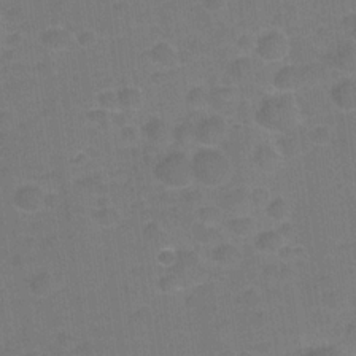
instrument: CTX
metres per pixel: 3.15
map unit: Hve
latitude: -28.3495
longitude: 93.4832
